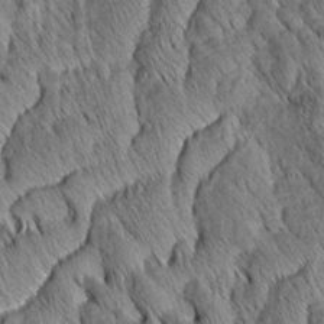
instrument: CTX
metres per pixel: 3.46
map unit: Aa
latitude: 6.4979
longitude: -130.4790
